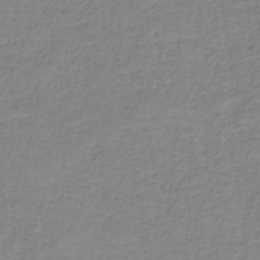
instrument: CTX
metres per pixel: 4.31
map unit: eAb
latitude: -37.0675
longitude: 53.1431
